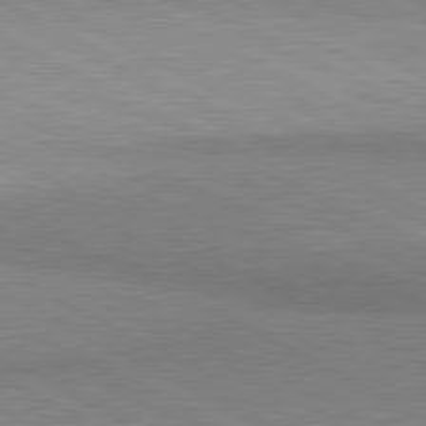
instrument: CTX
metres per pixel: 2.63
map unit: lApd
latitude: 81.0269
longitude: 157.7855
